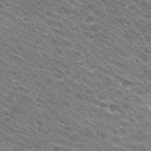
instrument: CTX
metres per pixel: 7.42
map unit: Hto
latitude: 30.7058
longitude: -43.5749
